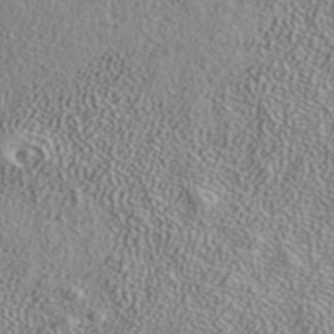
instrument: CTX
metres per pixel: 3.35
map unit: ANa
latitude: 38.0822
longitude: 19.9745
